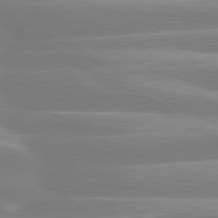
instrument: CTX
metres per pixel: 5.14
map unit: lApd
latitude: 80.3845
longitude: -134.2711
